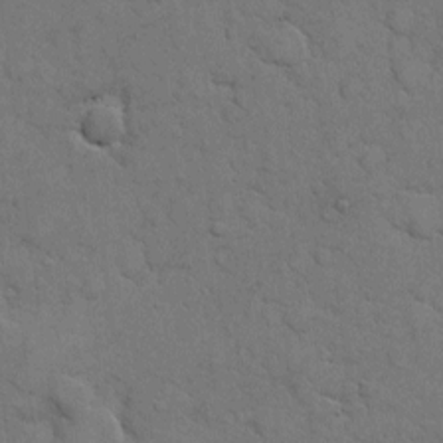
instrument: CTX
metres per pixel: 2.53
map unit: eHh
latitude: 5.9150
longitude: -65.1214
